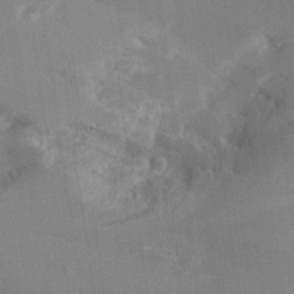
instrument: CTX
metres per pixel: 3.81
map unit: Aa
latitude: 26.3467
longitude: -133.2915
